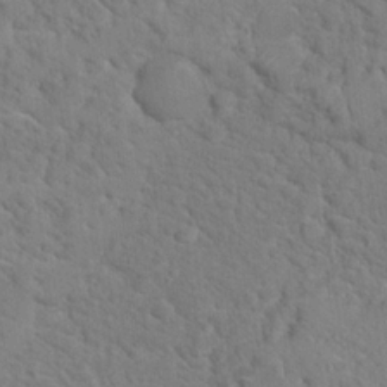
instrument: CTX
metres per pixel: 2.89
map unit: Hto
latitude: 18.4790
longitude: -35.0269
